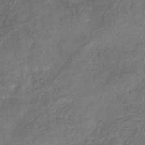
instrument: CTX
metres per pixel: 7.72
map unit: eHb
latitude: -33.6722
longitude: 76.9164
